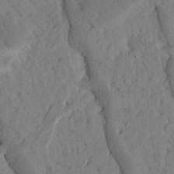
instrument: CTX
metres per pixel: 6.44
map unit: Htu
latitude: -3.2942
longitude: 172.8408
